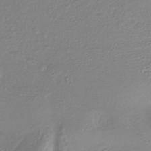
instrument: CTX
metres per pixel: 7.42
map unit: lHb
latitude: -34.3306
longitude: 64.1417
